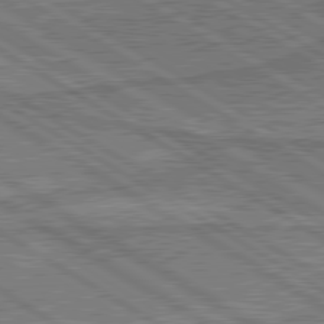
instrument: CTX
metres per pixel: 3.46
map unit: lApd
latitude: 79.9906
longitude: 169.1998
